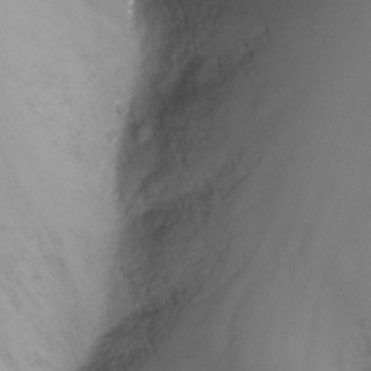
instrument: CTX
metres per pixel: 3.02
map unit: Nhu
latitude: -13.3321
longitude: -69.0837
